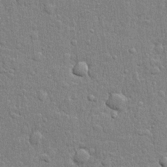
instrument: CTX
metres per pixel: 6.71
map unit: lHvf
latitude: 22.1389
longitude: 142.8408
